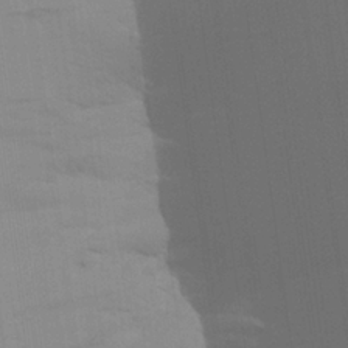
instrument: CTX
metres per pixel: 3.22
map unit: Aa
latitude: 23.6694
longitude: -145.4426
